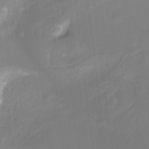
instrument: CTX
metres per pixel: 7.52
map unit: Hto
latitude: -8.6518
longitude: -46.7813
